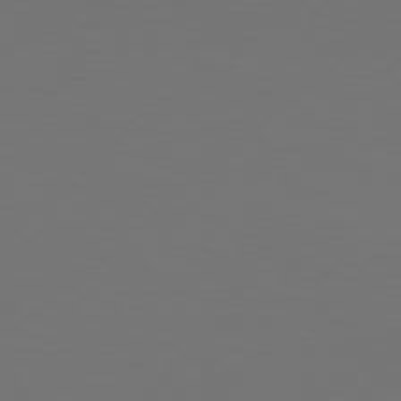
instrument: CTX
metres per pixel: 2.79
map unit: Hpe
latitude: 77.0458
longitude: -130.8380
